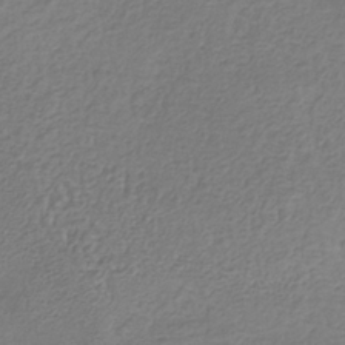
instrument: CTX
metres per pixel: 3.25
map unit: HNb
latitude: -33.7100
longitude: 55.9367
